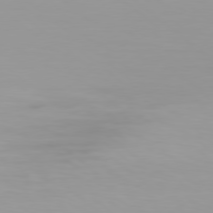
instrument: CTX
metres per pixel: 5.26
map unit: Hpe
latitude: 78.0444
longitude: -134.0255
